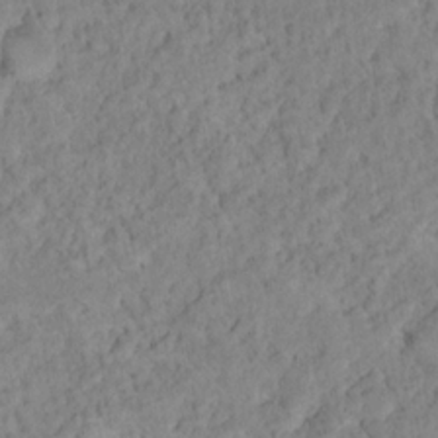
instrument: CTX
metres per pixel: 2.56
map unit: Nhu
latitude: 16.8002
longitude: -32.9514
